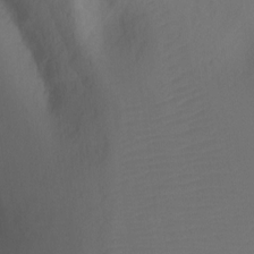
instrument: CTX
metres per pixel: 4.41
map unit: Ht
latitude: -6.5007
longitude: -34.6112
